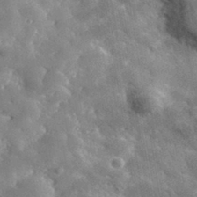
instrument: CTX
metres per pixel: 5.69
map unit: lHvf
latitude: 36.0255
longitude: -90.3089
